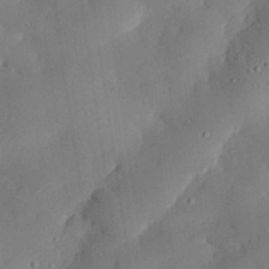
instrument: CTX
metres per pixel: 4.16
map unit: eHh
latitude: 29.2726
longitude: -82.2144
